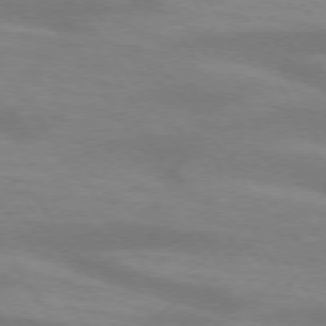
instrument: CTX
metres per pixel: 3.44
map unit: lApd
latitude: 73.8017
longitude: -54.4034
